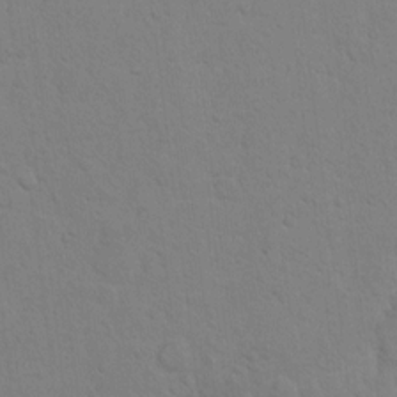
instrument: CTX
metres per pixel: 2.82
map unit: Hto
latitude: 10.4034
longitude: -35.6882
